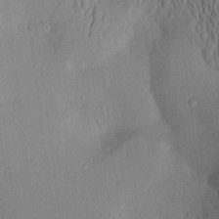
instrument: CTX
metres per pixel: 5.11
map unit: Aa
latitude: 19.8961
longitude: -144.5357
